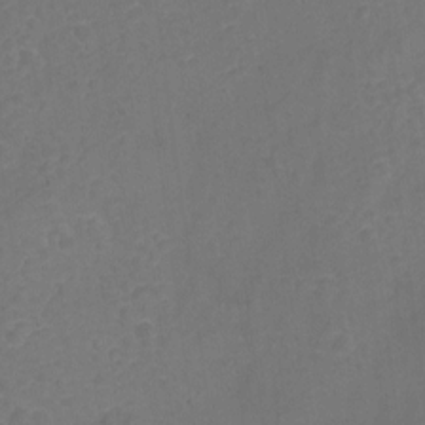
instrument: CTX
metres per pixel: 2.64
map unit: Hto
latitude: 4.7624
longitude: -32.8380
